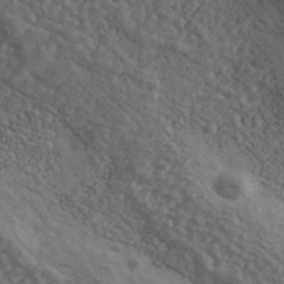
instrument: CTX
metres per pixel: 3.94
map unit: Ave
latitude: 40.0633
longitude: -110.9703
